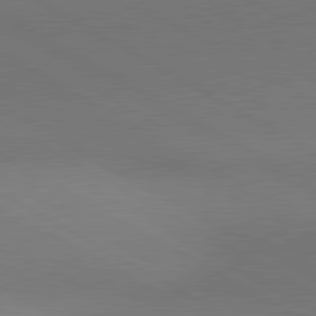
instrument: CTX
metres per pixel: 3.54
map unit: lApd
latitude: 81.0269
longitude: 147.5021
